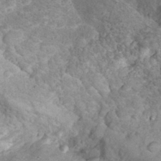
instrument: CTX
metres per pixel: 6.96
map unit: eHh
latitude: 34.1577
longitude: -64.5735
